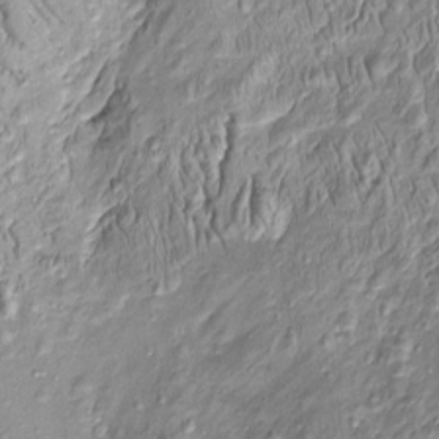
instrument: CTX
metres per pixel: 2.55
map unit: Htu
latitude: -5.1431
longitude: 157.5210
